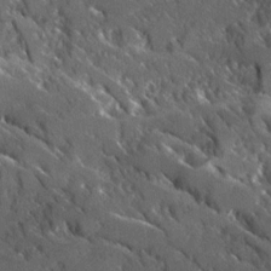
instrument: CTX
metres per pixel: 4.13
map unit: Ave
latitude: 17.2915
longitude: -130.1578
